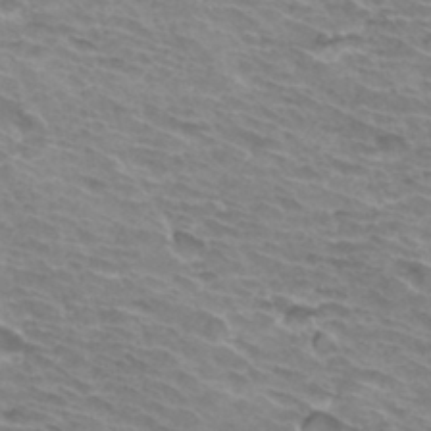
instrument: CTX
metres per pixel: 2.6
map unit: Hto
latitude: 34.1577
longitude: -43.6505
